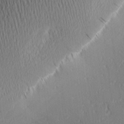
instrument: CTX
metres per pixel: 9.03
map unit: Ave
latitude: 2.5168
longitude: -114.9513
